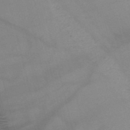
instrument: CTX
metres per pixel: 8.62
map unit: HNb
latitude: -52.9163
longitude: -45.7638
